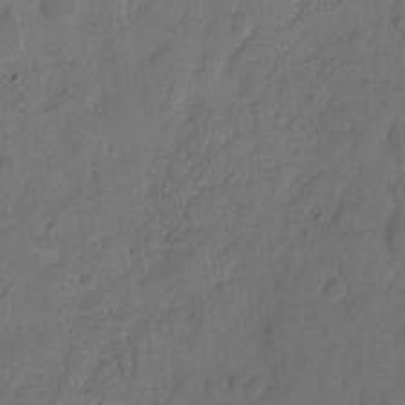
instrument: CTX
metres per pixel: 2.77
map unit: eHh
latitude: 5.8772
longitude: -65.4237
